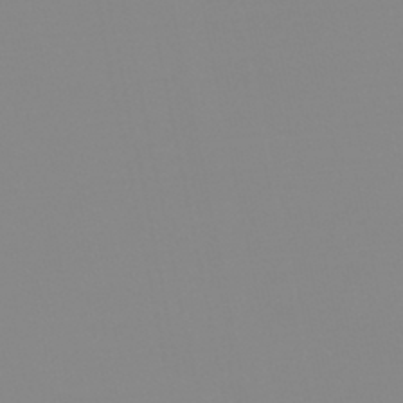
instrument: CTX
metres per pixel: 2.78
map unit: lHb
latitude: -44.2928
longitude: 55.3321
